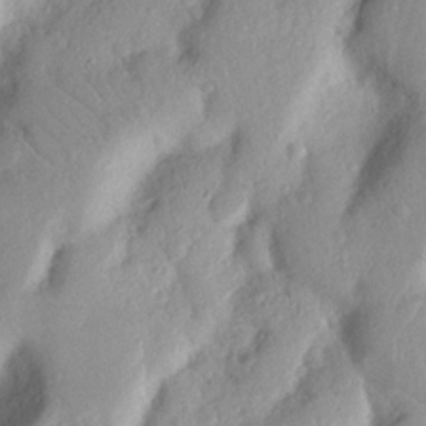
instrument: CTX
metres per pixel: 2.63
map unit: Nhu
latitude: 19.4615
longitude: -77.1592
